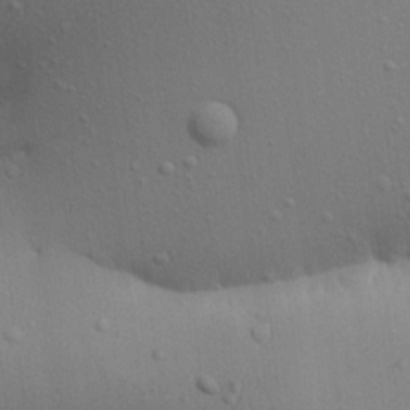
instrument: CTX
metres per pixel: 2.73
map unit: Aa
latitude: 21.4049
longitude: -148.1767
